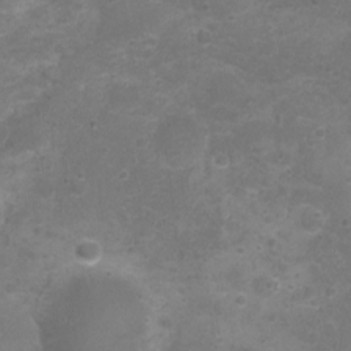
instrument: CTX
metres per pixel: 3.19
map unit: Nhu
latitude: 4.1767
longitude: -17.5749
